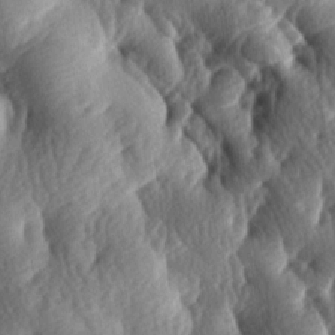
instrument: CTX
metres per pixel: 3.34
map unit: lAa
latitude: -7.7100
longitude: -127.0270
